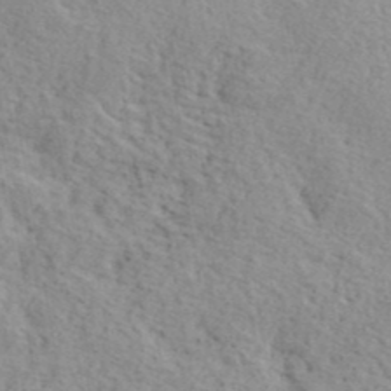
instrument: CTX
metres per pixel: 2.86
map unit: lHvf
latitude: 41.1970
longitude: -87.6127
